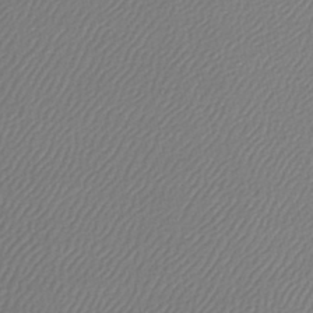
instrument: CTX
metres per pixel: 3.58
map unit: lHb
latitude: -45.2565
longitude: 75.3888
